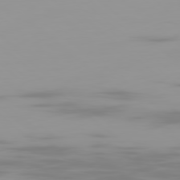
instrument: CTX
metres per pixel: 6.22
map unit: Ap
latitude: -79.6721
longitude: -69.1592
